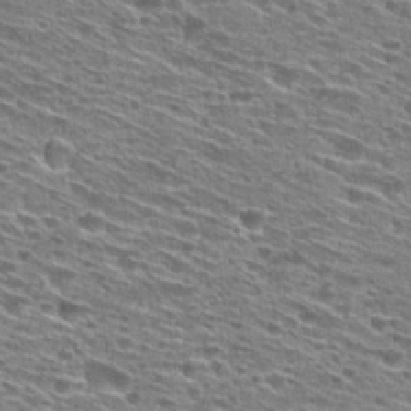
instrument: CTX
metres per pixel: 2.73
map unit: Hto
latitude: 28.6679
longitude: -45.9528
